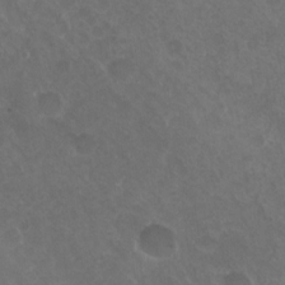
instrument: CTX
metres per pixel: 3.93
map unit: HNhu
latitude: 4.2333
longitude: -1.8772
